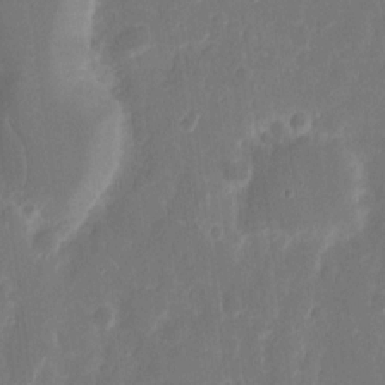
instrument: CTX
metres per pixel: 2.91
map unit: eHh
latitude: 12.4601
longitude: -72.4223
